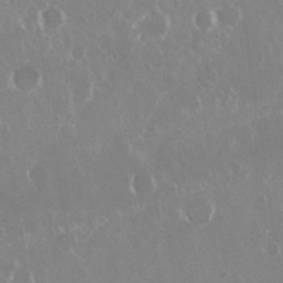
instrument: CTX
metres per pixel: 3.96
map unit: Nhu
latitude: 29.4426
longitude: -61.3481
